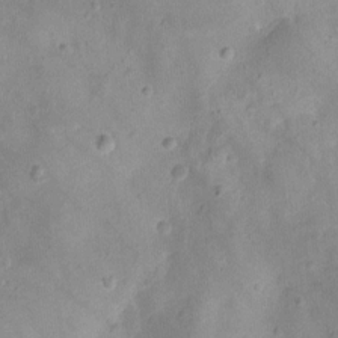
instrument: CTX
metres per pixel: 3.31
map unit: Ht
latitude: -3.5777
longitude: -19.4237
